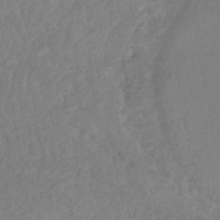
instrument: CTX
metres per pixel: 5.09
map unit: HNhu
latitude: -48.7652
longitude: 97.3132
